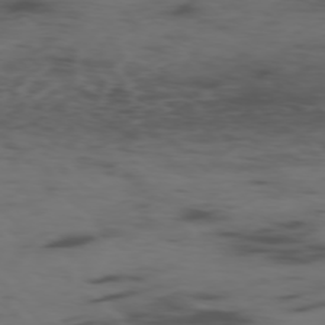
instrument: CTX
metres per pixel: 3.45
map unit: Ap
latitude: -76.7841
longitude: -66.5734
